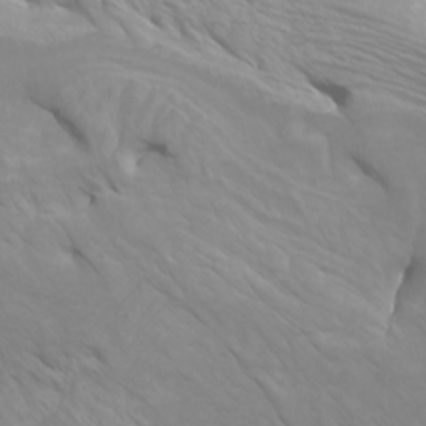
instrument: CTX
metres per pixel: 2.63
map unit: Htu
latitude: -4.1416
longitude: -74.1011
